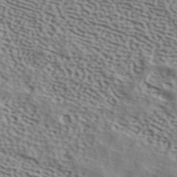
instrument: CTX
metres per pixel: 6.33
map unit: ANa
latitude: 41.8394
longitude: 50.5951
